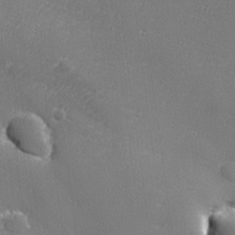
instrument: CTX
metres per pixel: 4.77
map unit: lHvf
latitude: 24.9324
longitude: 141.4076
